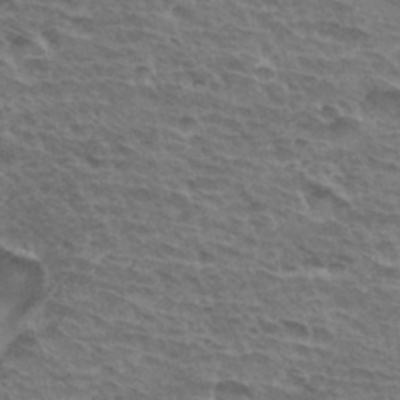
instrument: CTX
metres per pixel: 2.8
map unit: Hto
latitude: 34.5545
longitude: -43.8394
